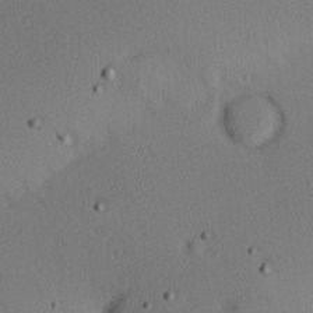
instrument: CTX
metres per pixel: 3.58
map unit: Hve
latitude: 14.1767
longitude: -90.1956
